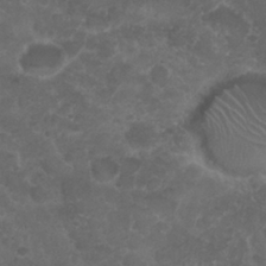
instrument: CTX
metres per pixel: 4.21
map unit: Nhu
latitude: 25.8772
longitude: -51.4237
